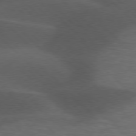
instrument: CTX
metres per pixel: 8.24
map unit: lApd
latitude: 77.0458
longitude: -60.3656
